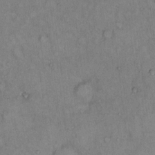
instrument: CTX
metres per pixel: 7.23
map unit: Hto
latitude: 11.9150
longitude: -60.9513
